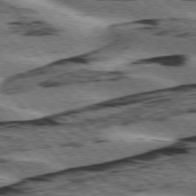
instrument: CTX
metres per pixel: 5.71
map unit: lApd
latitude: 76.2711
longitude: -78.1011
